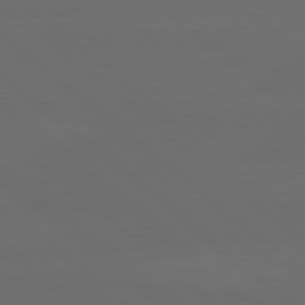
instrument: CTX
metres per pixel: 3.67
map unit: lApd
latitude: 80.0822
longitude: -115.1025
